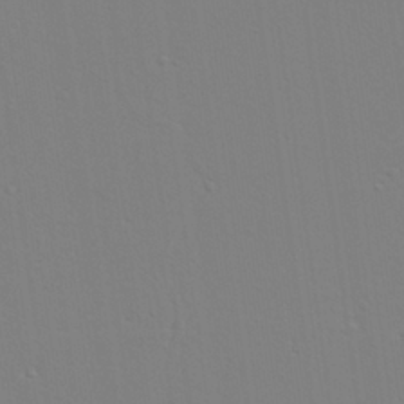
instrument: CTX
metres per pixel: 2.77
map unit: lAvf
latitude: 28.6679
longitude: -109.6693
